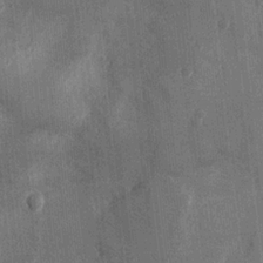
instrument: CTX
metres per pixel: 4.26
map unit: Ht
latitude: 2.3467
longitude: -19.0080
